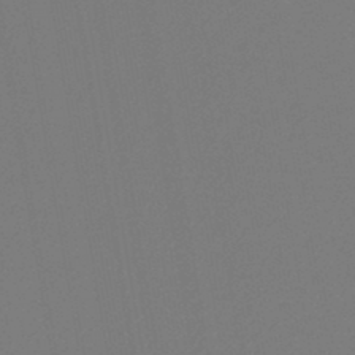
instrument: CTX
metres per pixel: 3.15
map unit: lHb
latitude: -45.3699
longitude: 74.2740
